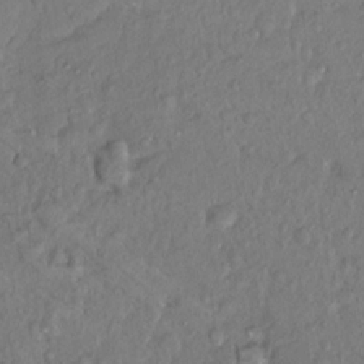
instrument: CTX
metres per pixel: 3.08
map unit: Hto
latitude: 14.6869
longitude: -29.7260
